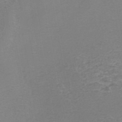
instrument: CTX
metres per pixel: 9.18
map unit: Nhe
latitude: -45.3321
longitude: 152.7841
